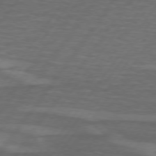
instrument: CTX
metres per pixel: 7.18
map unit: lApd
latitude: 74.7246
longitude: -79.1214
